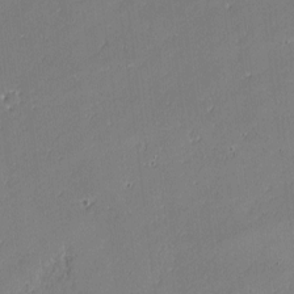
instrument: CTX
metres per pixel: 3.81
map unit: lAvf
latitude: -1.7478
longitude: -106.6868
